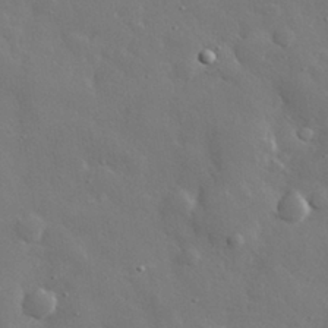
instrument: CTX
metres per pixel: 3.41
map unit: eHh
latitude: 29.3104
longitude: -78.6869
